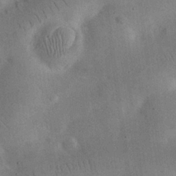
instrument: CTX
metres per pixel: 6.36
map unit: eHh
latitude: 25.5749
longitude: -68.3467
